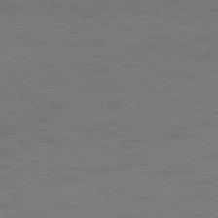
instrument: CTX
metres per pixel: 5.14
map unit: Ap
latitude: -78.4818
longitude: -67.8961
